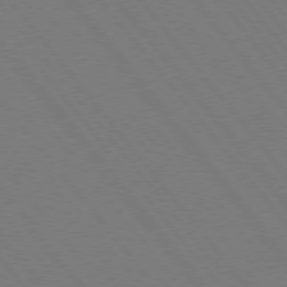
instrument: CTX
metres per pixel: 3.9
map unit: Hpe
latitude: 75.3293
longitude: -138.1389
